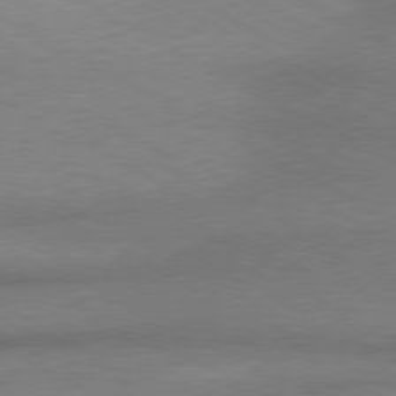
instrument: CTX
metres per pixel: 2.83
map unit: lApd
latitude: 80.4979
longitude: 165.1809
